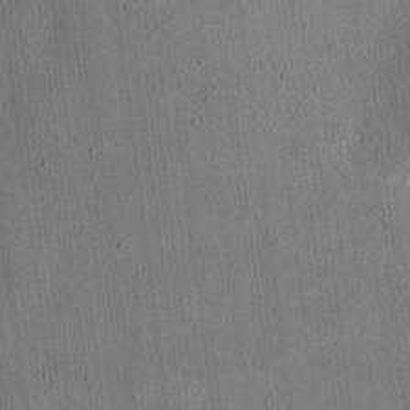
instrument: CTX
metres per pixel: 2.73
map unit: eHh
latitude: 18.2144
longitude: -69.9150
